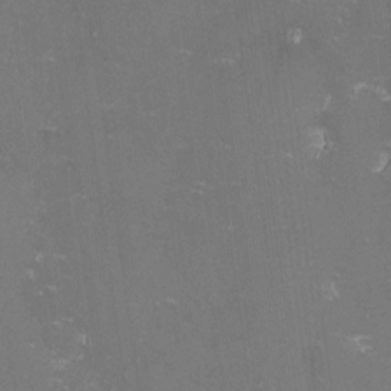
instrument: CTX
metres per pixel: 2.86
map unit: lHvf
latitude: -14.2551
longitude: -100.7057
